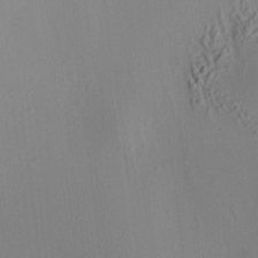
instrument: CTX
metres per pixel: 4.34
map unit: HNhu
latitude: 8.0822
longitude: 14.7086
